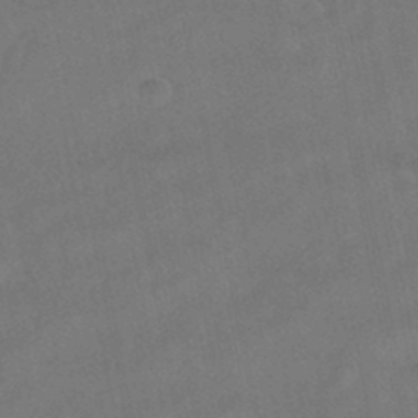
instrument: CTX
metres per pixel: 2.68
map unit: HNhu
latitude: -41.2754
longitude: 103.3321
